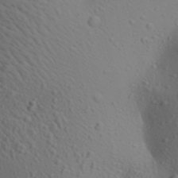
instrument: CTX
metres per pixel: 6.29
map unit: Aa
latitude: 22.9136
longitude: -138.2711
